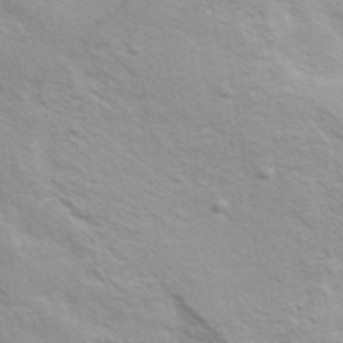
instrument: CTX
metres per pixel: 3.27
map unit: ANa
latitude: 36.5357
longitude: 13.0298
